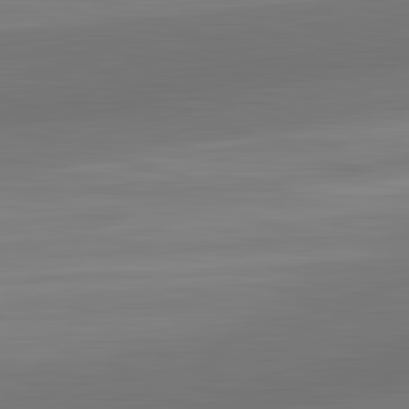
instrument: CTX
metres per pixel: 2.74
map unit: lApd
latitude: 83.2914
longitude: -132.2712
